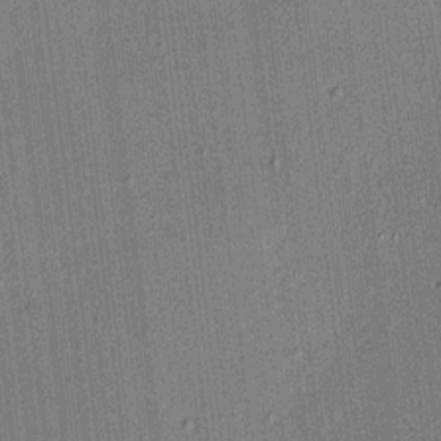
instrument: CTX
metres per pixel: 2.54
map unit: HNhu
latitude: 7.7261
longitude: 13.5588
